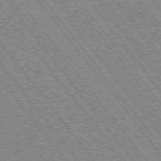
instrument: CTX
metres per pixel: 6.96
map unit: Ap
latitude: -75.3699
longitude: -70.0822
